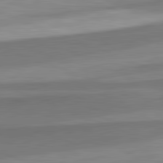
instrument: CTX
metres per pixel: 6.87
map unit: lApd
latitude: 82.4223
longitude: 138.1606
